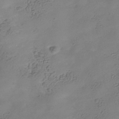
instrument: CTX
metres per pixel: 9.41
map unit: Hve
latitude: -35.1431
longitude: 89.5399
